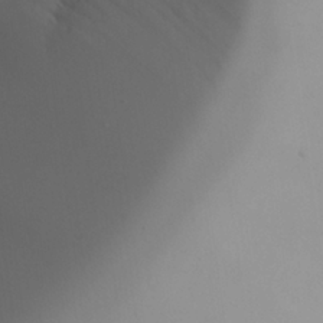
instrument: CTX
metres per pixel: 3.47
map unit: Aa
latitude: 24.8946
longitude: -127.7072
